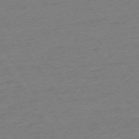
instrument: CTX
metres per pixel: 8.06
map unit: Ap
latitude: -74.0850
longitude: -83.3859
